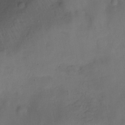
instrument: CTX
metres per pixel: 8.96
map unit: Htu
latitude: -15.0109
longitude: -45.0647
